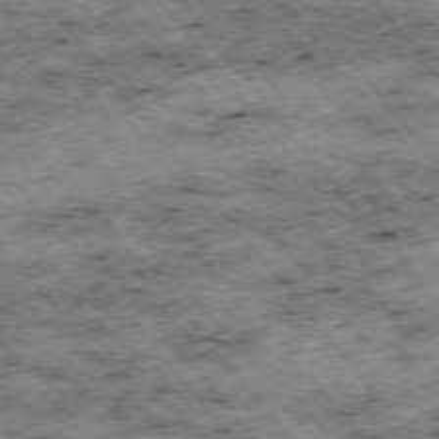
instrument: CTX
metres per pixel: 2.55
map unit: Hpe
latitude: -75.8990
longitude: -18.4412
